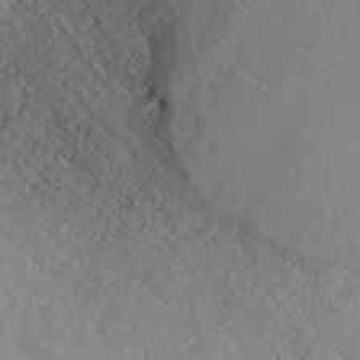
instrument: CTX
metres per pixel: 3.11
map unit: ANa
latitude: 40.0444
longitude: 22.2362
